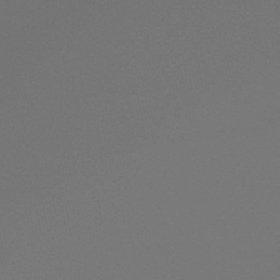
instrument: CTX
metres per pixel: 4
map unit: lHb
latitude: -47.1809
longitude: 59.5210
